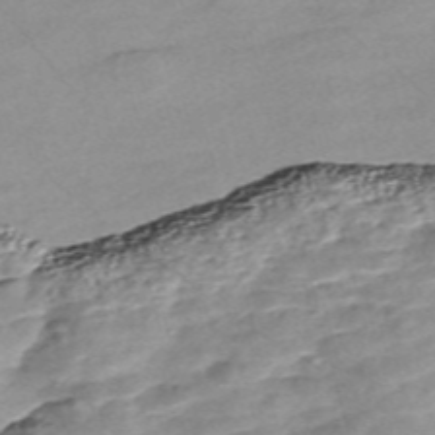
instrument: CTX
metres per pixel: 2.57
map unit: Nve
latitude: -57.5966
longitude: 61.2754
